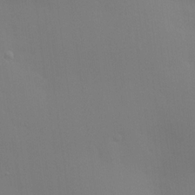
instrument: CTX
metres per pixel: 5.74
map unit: HNhu
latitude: 13.8583
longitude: 13.3699
